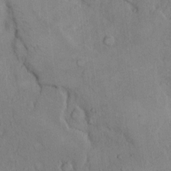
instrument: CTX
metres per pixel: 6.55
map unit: Hto
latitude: 9.0270
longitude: -60.4412
